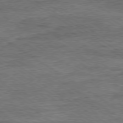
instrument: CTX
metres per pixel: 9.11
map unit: Ap
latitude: -80.0661
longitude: -78.5924
